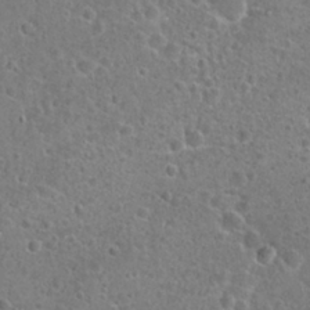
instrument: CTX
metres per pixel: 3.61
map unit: Hto
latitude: 22.2145
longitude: -47.8773
